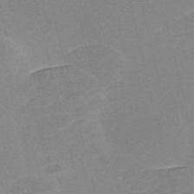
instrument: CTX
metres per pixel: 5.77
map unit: Nve
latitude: -56.8786
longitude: 58.7085
